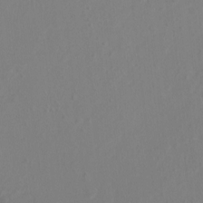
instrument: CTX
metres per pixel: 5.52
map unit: Ht
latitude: -1.8234
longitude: -16.3089
